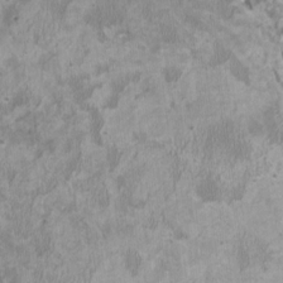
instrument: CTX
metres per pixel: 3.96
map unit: HNhu
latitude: 3.2537
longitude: -3.8772
